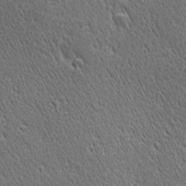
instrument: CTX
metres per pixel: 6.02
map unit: Ave
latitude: 21.3860
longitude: -137.0459
